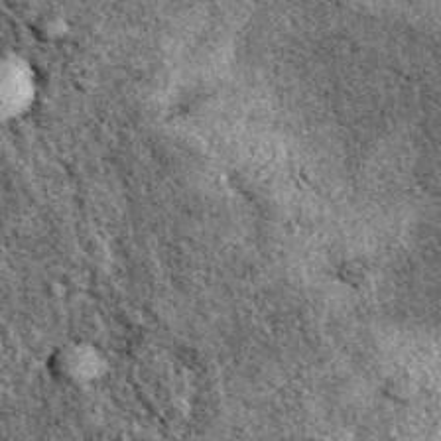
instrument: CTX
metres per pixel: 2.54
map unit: eAb
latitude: 39.3293
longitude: 110.4629
